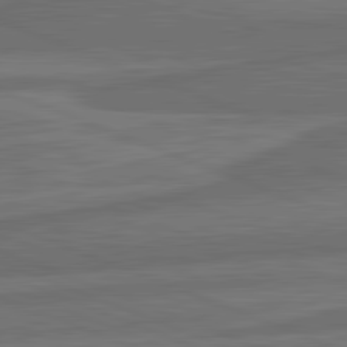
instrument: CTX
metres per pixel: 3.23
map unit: lApd
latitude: 82.1577
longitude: -171.4993
